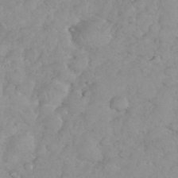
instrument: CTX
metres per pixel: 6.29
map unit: eHh
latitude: 35.3103
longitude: -63.6505
